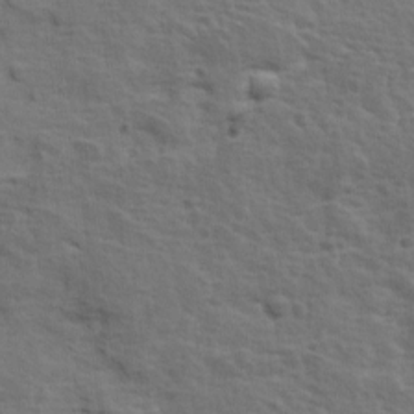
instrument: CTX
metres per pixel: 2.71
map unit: Ave
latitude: 11.2726
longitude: -103.8394
